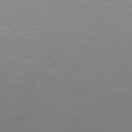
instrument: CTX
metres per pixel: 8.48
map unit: Hpe
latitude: 76.5168
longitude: -127.7639
